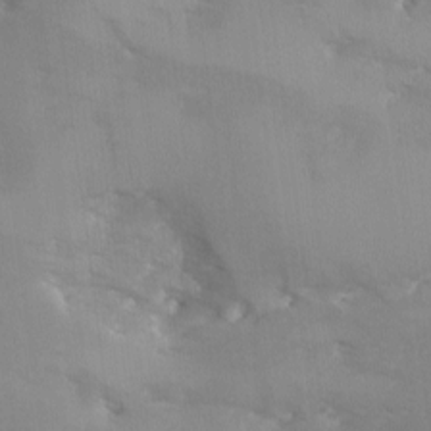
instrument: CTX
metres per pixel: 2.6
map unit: Ave
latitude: -9.1620
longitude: -117.3860
